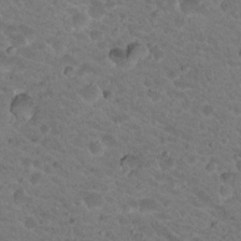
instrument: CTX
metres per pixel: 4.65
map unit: Hto
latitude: 19.2726
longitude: -32.8380
